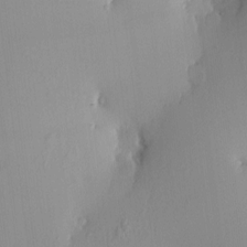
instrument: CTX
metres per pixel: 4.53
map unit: eHh
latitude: -0.5196
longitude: 17.1431
